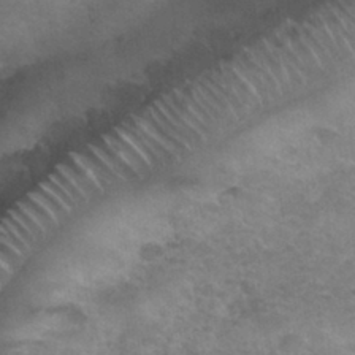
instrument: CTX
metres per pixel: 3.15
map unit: Nhu
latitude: 30.6113
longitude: -52.2901
